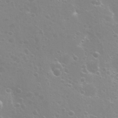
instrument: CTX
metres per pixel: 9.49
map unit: Nhu
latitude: 26.3845
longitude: -51.5938
